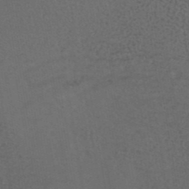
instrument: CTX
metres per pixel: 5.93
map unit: ANa
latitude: 40.2333
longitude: 29.2187
